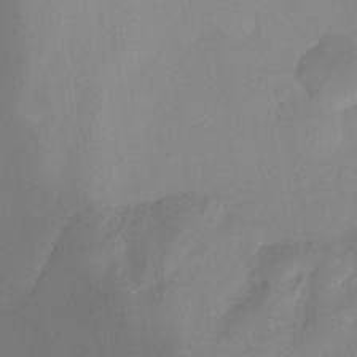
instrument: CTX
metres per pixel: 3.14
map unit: Ht
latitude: -15.5588
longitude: -48.1767
